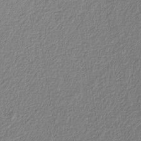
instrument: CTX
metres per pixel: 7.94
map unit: eAb
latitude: -38.5196
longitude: 52.2172
